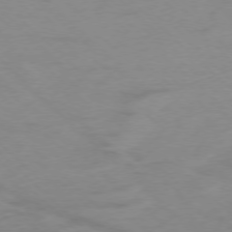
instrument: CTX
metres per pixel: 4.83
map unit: Ap
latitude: -76.8219
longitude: -77.1025
